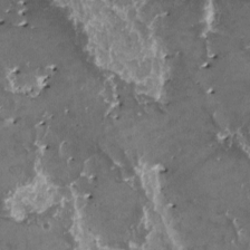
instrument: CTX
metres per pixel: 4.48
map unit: HNhu
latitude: 1.0080
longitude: 5.9556
